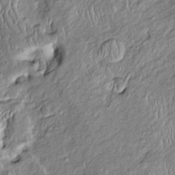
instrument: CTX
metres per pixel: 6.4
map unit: Htu
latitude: -5.9745
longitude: 153.9367
